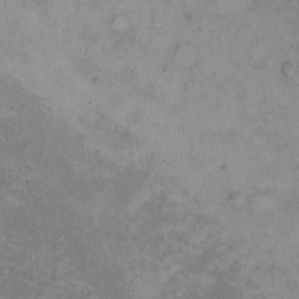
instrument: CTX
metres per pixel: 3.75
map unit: eHh
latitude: -8.8408
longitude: -68.1200
